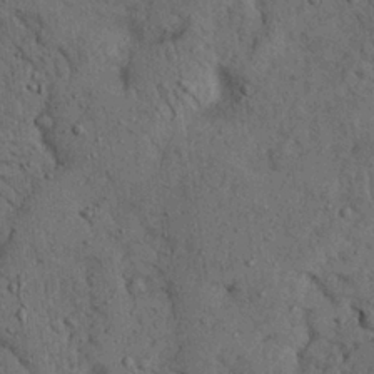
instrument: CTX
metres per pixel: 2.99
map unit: Ave
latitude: 23.8205
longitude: -133.6883
